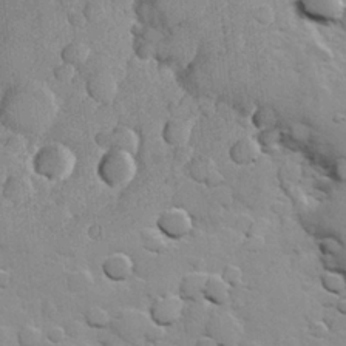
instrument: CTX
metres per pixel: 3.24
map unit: Hve
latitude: 24.0633
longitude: 148.7652
